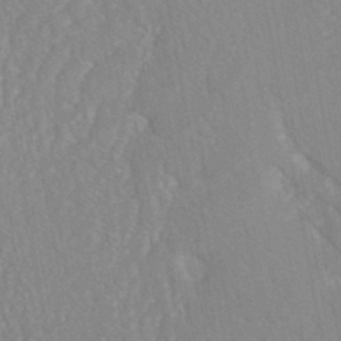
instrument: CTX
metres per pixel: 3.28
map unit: ANa
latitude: -45.0109
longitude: 104.1605
